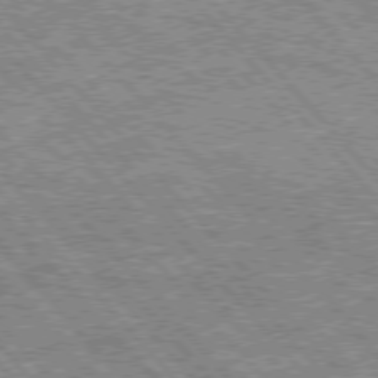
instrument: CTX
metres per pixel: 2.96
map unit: Hpe
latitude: 75.8583
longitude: -126.3845
